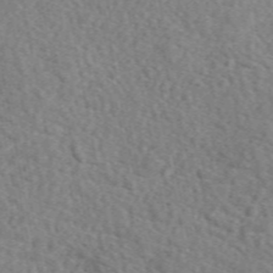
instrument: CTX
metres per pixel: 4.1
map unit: eAb
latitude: 50.2522
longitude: 111.8044
